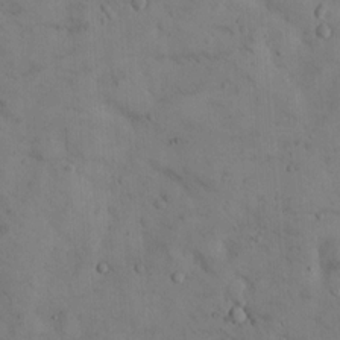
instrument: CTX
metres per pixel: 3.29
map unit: Hto
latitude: 13.8395
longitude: -59.5371
